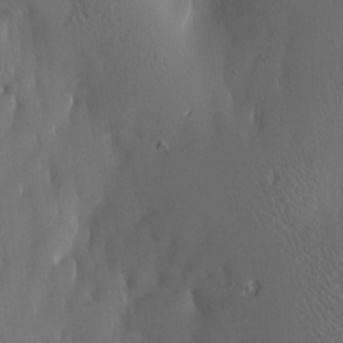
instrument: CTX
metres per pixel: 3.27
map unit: Htu
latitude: -4.8975
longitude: 174.3117
